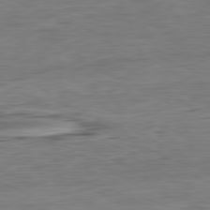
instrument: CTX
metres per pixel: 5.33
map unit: Ap
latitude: -81.1998
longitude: -80.3089
